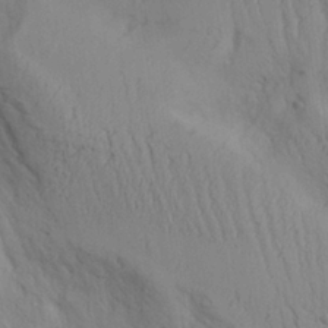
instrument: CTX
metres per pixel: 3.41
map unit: Aa
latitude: 26.6869
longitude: -132.2334
